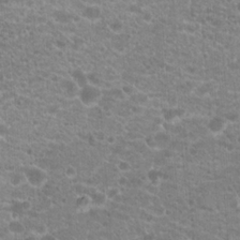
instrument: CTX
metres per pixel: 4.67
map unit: Hto
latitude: 20.4034
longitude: -39.1214
